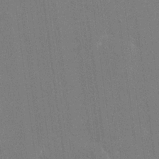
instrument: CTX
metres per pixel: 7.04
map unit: eHh
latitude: 18.8569
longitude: -68.1200
